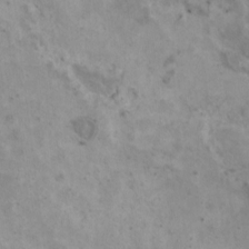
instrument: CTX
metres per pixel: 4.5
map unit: HNhu
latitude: 3.6694
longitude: 4.4062
